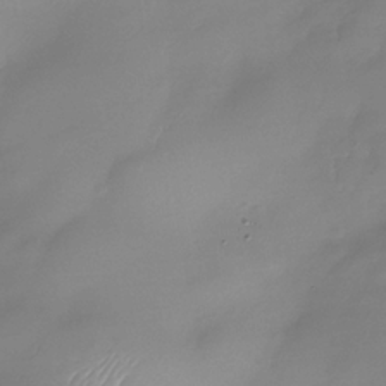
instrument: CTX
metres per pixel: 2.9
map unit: Nhe
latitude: -37.3131
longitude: -118.3656
